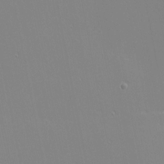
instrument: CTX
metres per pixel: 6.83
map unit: eHh
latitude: -3.1809
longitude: -81.1025
